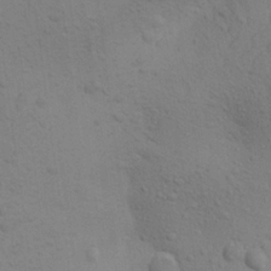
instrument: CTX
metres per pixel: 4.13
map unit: Aa
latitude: 22.6112
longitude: -148.5168
